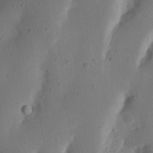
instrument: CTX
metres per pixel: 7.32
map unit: Nhu
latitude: 19.3103
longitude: -74.2900
